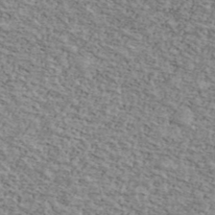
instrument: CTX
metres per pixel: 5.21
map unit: Ave
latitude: 41.2914
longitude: -109.5371
